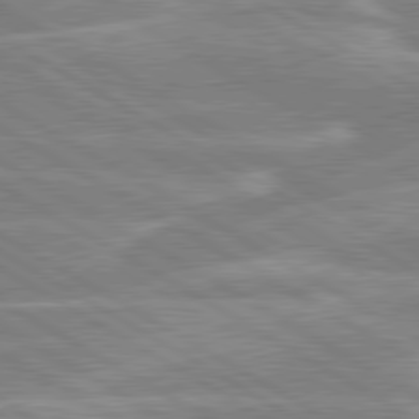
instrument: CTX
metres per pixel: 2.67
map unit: lApd
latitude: 80.1956
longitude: -131.4616
